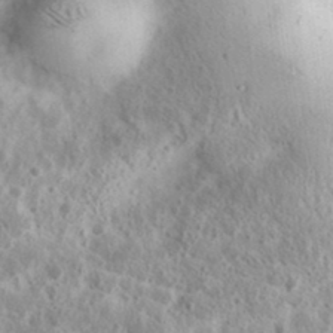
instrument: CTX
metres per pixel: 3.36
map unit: eHh
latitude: 36.9514
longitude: -60.6112
